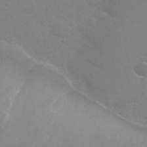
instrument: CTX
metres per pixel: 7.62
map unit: Nhu
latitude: 26.4223
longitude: -51.9717
